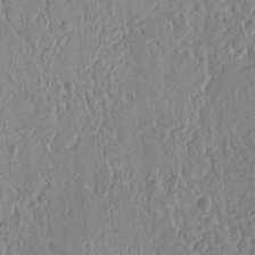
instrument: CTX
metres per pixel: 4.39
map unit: Ht
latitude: 9.4804
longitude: -76.3278
